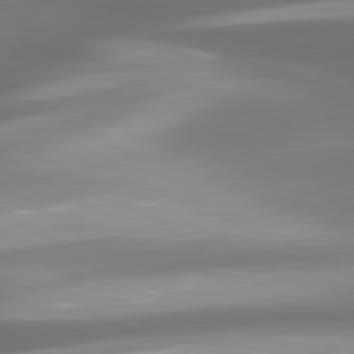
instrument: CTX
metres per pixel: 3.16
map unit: lApd
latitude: 80.2145
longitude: -138.6868
